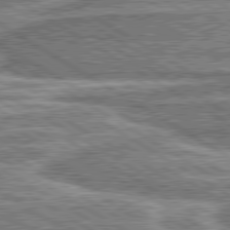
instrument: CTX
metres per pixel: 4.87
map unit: lApd
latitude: 80.4412
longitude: 172.6329
